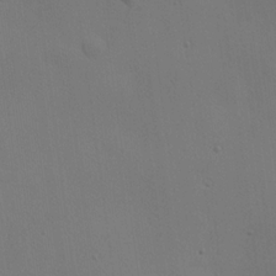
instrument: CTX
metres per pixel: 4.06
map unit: Hve
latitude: 19.2726
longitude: 150.4629
